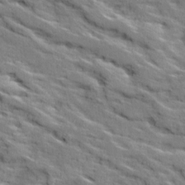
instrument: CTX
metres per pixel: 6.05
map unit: Ave
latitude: 18.9513
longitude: -135.8961
